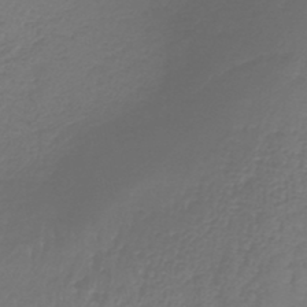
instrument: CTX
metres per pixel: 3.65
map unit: lHb
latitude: -37.3698
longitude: 61.9556
